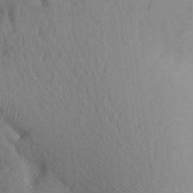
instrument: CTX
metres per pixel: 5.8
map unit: Aa
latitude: 28.5923
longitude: -148.1011
